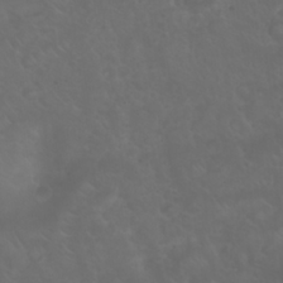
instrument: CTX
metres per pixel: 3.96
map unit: eHh
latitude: 24.6679
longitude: -62.9703
